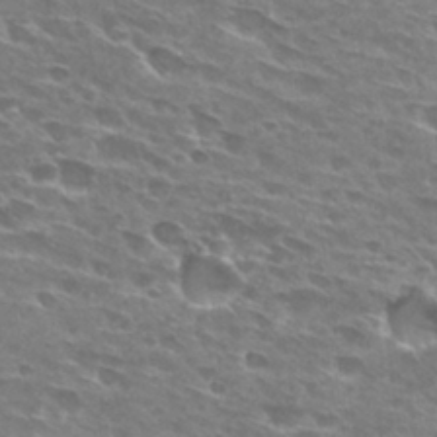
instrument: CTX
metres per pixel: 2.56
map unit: Hto
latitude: 29.2537
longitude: -42.5735
